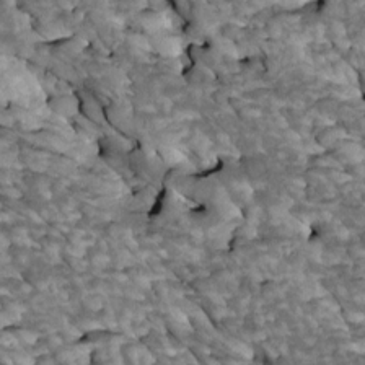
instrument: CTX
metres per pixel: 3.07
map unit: Htu
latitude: 1.6882
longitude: 143.9367
